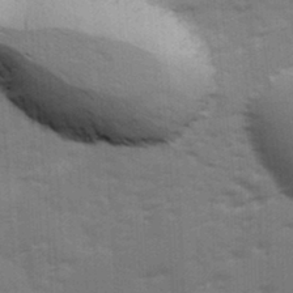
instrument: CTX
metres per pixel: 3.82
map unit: Ave
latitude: 12.2712
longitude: -102.5923
